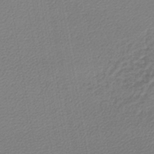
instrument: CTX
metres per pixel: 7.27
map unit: lHb
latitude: -45.2565
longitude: 61.8044
